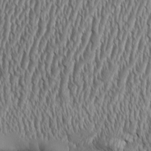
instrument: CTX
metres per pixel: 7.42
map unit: Aa
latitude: 9.2726
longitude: -129.3482
